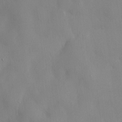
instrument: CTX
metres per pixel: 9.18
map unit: HNhu
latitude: 5.0647
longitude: -4.4223
